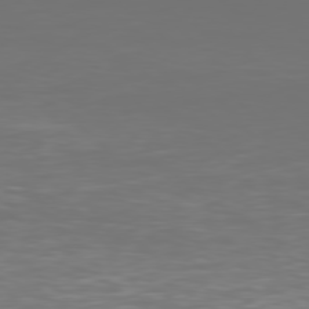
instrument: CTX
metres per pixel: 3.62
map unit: Hpe
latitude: 77.6316
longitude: -122.7246
